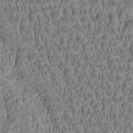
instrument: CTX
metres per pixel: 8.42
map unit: Htu
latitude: -4.9352
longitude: 177.8989
